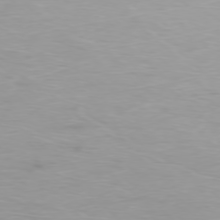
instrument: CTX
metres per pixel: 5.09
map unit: Ap
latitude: -76.9353
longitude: -81.1214
